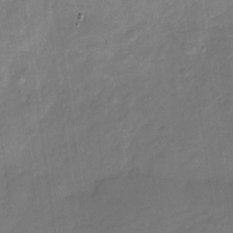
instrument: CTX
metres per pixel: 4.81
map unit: Nhu
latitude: -27.7288
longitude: -73.7072
